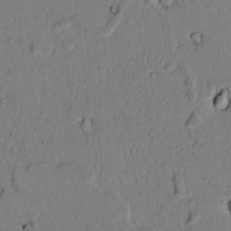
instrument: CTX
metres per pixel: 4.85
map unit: lAvf
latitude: 5.2348
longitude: 169.9178
